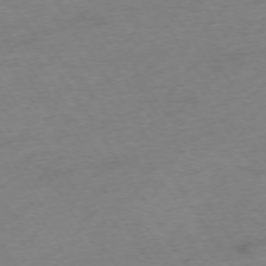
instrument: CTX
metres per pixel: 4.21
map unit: Ap
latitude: -73.8800
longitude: -68.6680
